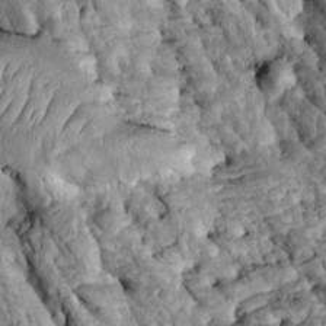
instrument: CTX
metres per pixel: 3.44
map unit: Htu
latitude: -1.3510
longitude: 149.1809
